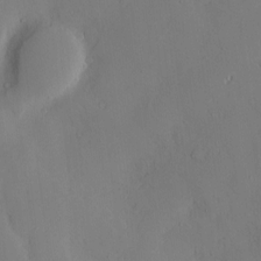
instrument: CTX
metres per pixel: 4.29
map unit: Nve
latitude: -8.7085
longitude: 175.9556
